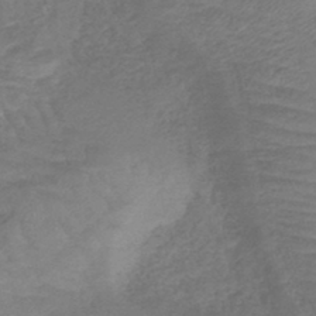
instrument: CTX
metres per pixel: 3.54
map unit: eHb
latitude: -43.1242
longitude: 84.6518
